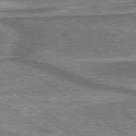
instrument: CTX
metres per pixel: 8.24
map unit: lApd
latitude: 79.8773
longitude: 171.8611
